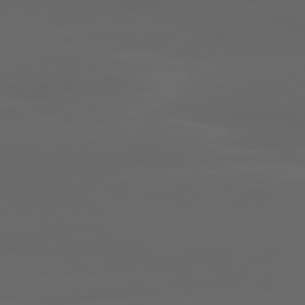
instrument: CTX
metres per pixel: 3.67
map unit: lApd
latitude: 80.2711
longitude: -117.4238
